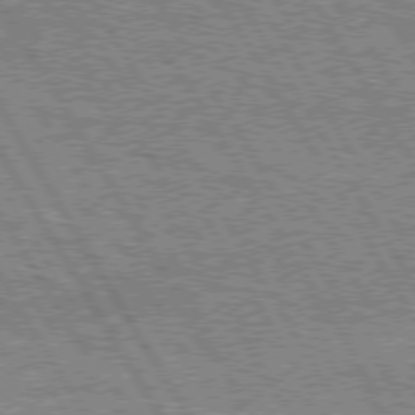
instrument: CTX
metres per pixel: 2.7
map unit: Hpe
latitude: 74.8947
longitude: -154.5168
